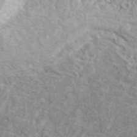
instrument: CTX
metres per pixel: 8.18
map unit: ANa
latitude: 40.8002
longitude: 18.0472
